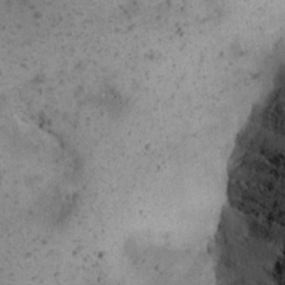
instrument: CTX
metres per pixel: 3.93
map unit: Nhu
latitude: 22.4790
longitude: -71.4426
